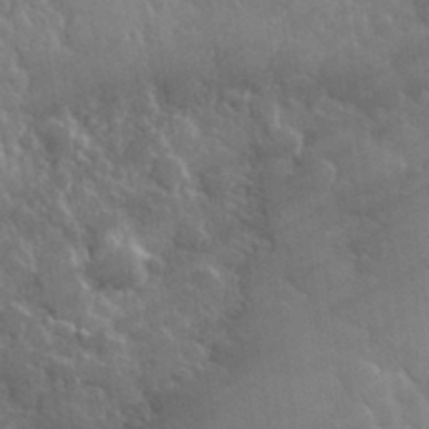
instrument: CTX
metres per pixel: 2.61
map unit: lHvf
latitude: 33.4993
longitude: -86.5546
